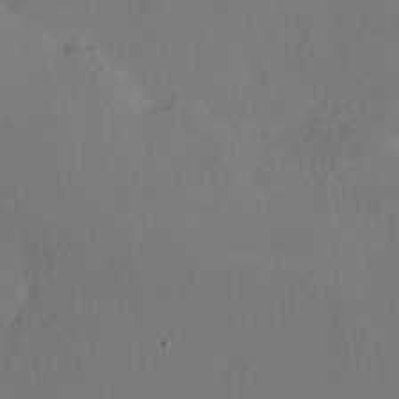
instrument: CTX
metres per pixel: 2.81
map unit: eHh
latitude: -7.9178
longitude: -69.6316
